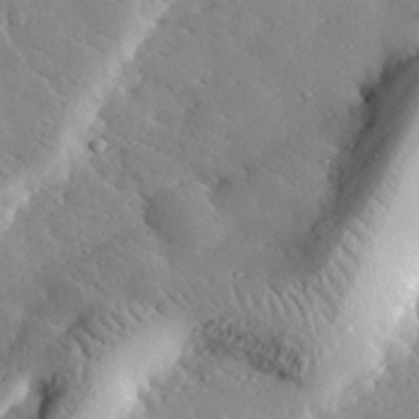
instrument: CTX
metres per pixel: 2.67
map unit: lHvf
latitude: 32.1956
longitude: -84.6491
